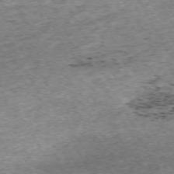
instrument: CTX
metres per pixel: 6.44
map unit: Hpe
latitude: -70.7274
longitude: 13.1620
